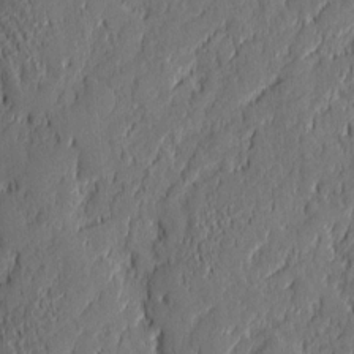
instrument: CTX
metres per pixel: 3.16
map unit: eHh
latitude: 5.9717
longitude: -76.2333
